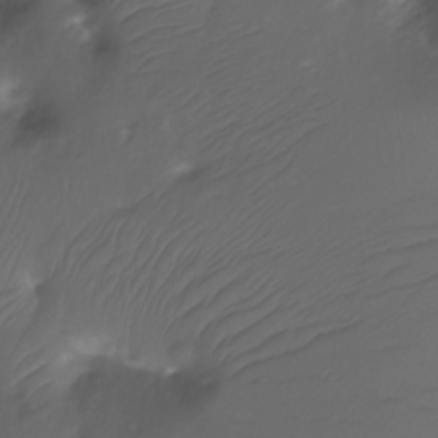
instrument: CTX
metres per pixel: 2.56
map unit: Ht
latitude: -11.7478
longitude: -45.2726
